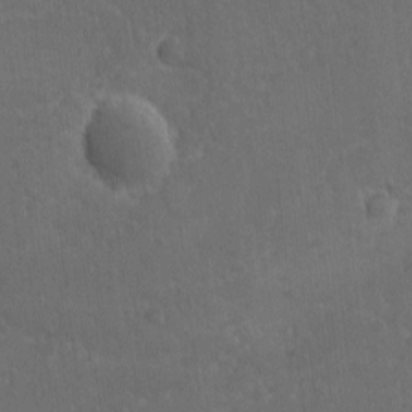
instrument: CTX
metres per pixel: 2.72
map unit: lAvf
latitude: -10.0472
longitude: -120.6491
